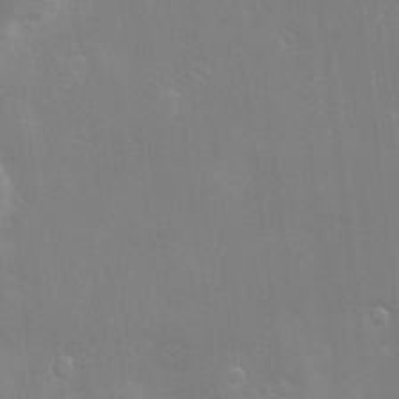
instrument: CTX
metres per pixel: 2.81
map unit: Hve
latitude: -10.7085
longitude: 174.2172
